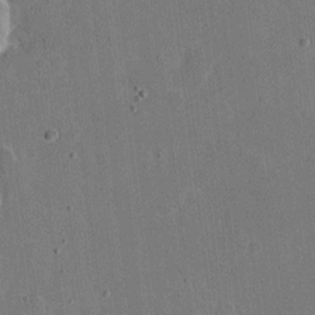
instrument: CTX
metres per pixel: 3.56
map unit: eHh
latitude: 6.8191
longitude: -67.1781
